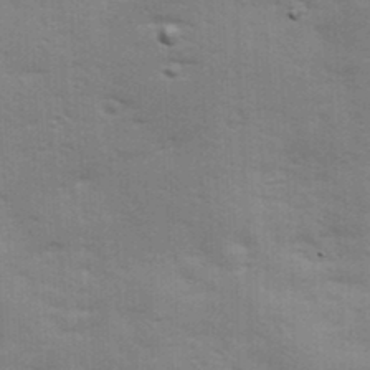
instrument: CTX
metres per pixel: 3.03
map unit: Ave
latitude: 11.1403
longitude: -102.4034
